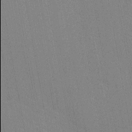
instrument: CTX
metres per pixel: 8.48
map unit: Nhu
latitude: -11.8045
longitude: -21.9906
